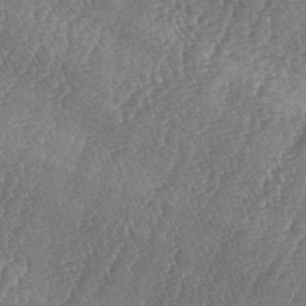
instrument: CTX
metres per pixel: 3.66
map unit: lAa
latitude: -5.2187
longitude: -129.4615
